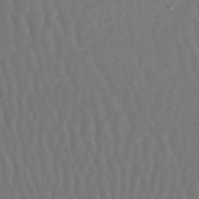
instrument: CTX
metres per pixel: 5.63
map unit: lHb
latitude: -45.8045
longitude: 76.5007
